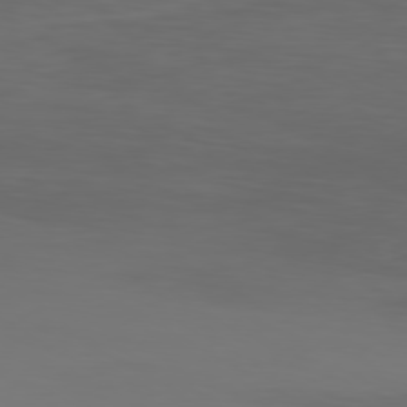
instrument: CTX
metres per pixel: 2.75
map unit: Ap
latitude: -79.6344
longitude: -93.6127
